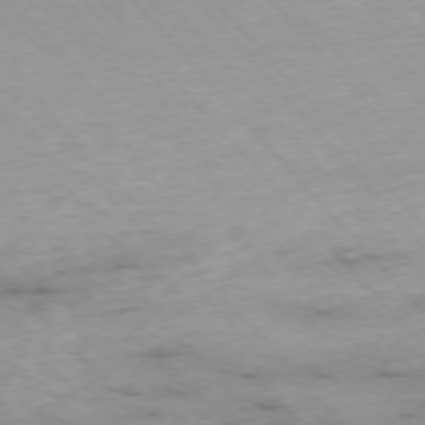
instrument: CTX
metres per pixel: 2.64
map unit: Ap
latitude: -76.4440
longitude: -90.2523
